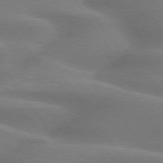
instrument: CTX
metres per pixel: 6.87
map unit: lApd
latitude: 75.0458
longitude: -59.1025
